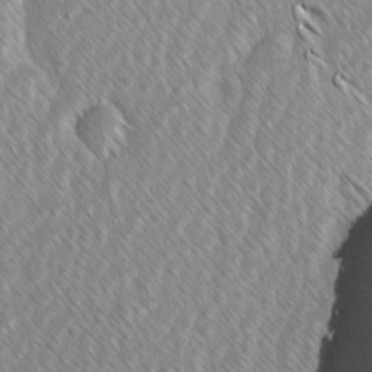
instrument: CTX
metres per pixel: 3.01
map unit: Ave
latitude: -1.6722
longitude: -113.1592
